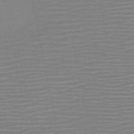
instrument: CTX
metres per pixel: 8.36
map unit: HNb
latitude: -51.7289
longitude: -47.6883
